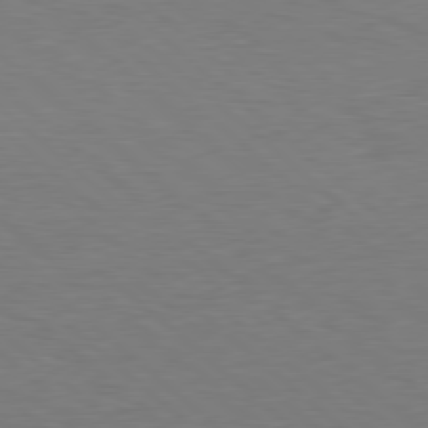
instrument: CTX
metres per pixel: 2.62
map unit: Hpe
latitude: 78.3656
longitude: -150.3656
